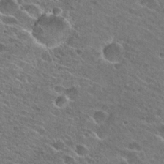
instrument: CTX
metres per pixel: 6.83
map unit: Hto
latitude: 25.9150
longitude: -44.1200
